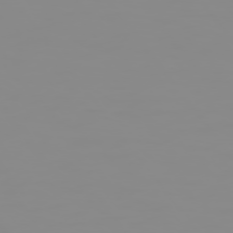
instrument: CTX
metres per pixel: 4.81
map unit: Hpe
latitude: 74.8947
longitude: -128.7246
